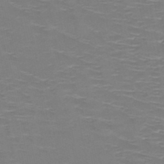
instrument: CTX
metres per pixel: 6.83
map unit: HNb
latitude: -48.7086
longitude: -47.1026
